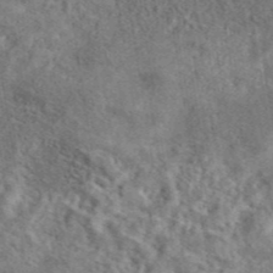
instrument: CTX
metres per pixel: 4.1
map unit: eAb
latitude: 42.7435
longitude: 110.3873
